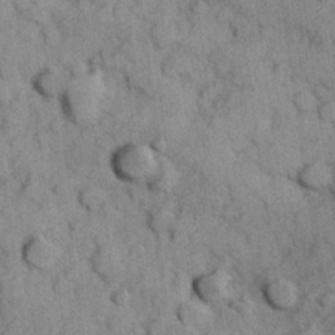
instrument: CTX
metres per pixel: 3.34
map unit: Hve
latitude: 24.0444
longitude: 147.7666
